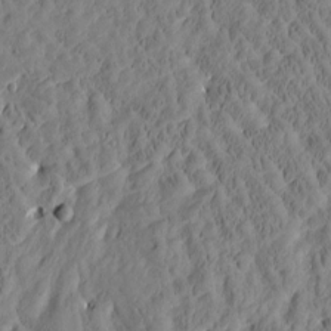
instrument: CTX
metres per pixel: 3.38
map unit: Htu
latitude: -3.4076
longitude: 174.7085
